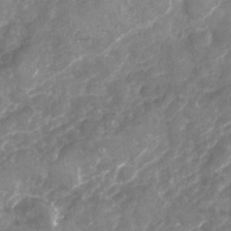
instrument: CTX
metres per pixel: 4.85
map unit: Nhu
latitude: -24.2172
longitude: -56.7813
